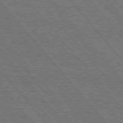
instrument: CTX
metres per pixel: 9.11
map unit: Hpe
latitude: 75.3482
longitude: -139.6316
